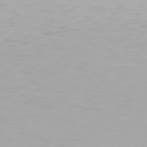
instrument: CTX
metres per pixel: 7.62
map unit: Hpe
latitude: 76.8758
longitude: -170.8002
